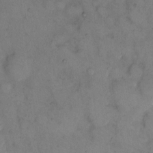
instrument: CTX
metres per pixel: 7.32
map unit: eHh
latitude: 9.6883
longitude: -62.7247
